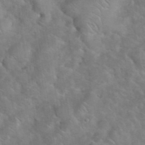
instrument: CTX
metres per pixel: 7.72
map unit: eHh
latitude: 37.9528
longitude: -64.8380
